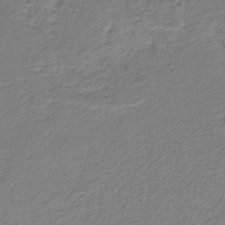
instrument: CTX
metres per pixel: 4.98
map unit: HNb
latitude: -35.1053
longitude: 59.0675
